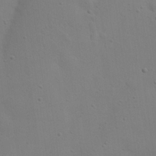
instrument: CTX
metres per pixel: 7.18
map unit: eHh
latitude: 24.1955
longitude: -69.8206
